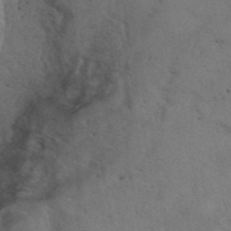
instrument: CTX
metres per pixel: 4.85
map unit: eAb
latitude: 41.7638
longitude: 107.9556
